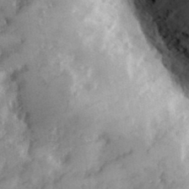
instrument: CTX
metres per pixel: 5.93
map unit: eHh
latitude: 34.9324
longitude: -69.4427
